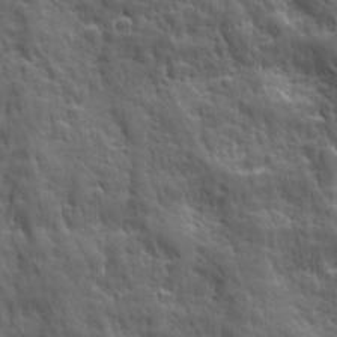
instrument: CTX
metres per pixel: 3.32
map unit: Ave
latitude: 19.0269
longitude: -132.5357
